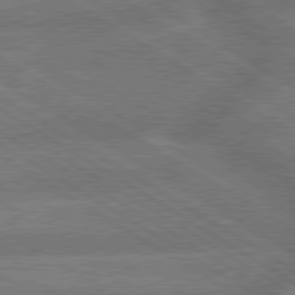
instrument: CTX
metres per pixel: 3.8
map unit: lApd
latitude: 79.7261
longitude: -165.8583
